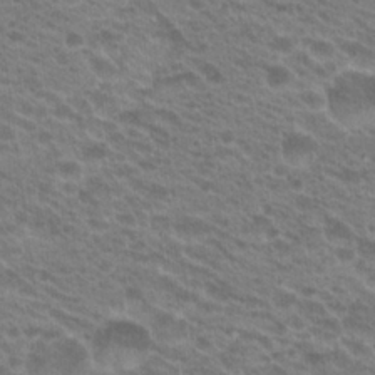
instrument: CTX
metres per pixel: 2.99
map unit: Hto
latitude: 22.0633
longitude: -37.8017
